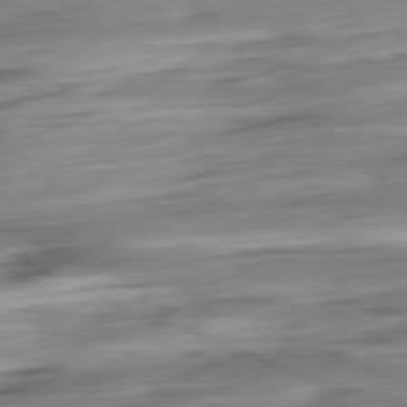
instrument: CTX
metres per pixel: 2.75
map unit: Ap
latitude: -81.0865
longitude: -67.3481
